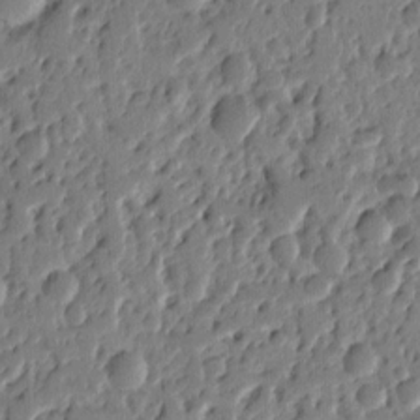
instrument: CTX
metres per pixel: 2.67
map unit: Ht
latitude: 10.4979
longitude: -77.9528
